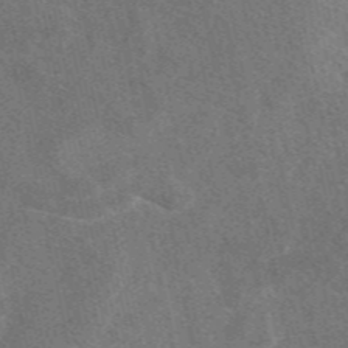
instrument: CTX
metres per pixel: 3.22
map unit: eAb
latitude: 47.9528
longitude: 118.2551
